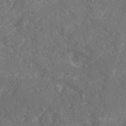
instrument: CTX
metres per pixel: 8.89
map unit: Ave
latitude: 20.2712
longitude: -130.4601
